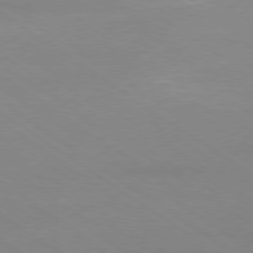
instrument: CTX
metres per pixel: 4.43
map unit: Ap
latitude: -79.7666
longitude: -66.4979
